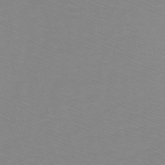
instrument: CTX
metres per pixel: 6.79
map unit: lHb
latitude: -44.2551
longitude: 53.5966
